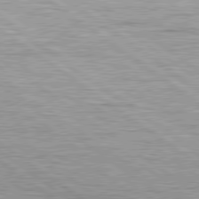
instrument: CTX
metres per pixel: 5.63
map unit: lApd
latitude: 79.5182
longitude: -140.8569
